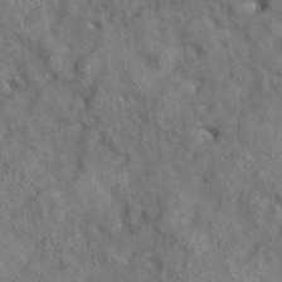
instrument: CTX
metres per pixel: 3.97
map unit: eAb
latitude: 35.7260
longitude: 114.4440
